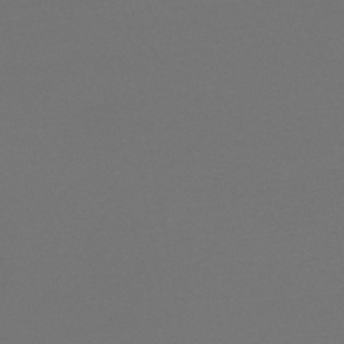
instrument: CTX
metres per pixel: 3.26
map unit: HNb
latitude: -47.3509
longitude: -43.2348
